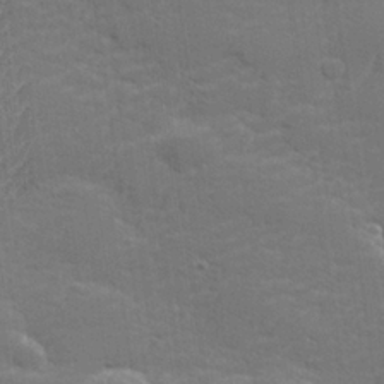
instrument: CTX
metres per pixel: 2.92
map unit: lHvf
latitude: 25.7071
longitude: 141.8422
